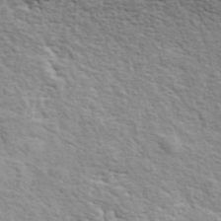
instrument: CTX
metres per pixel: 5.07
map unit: ANa
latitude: 43.0647
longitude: 48.4062
